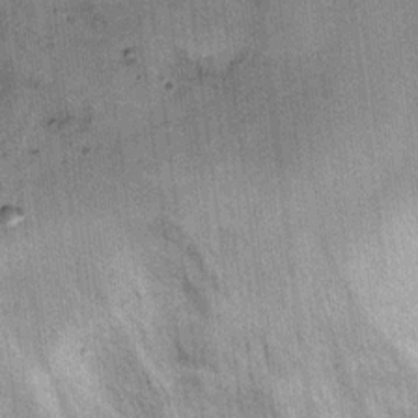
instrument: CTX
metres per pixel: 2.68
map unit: Ht
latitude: 9.0081
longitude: -37.3292
